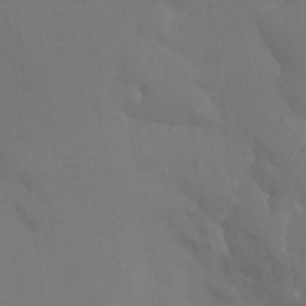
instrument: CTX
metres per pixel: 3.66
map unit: Ht
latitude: -10.1417
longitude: -34.0633
